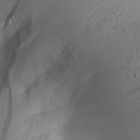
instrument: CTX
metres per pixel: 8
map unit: Aa
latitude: 26.6491
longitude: -133.7639
